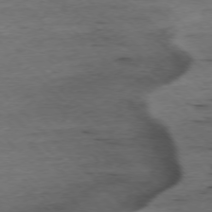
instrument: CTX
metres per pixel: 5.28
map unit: Ap
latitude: -77.1998
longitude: -86.9136
